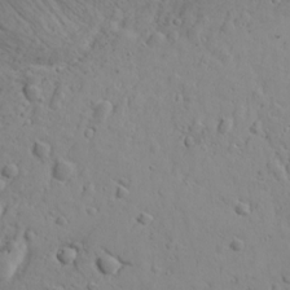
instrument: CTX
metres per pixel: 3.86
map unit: Ave
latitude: 18.8569
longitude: -132.8758
